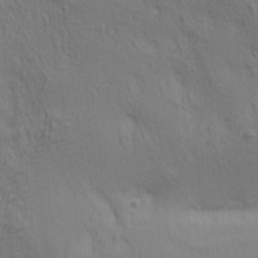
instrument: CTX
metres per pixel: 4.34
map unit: lAa
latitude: 4.8758
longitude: -115.5371
